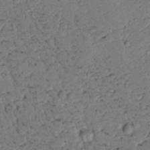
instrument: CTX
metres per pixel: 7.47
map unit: lAvf
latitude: 5.6127
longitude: 159.9745
